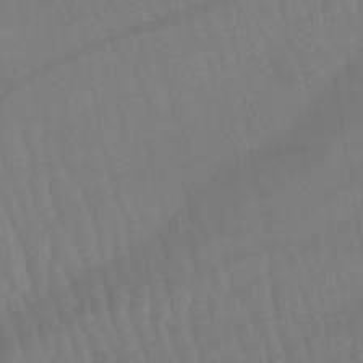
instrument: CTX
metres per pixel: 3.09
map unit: lHb
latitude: -45.6911
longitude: 76.9542
